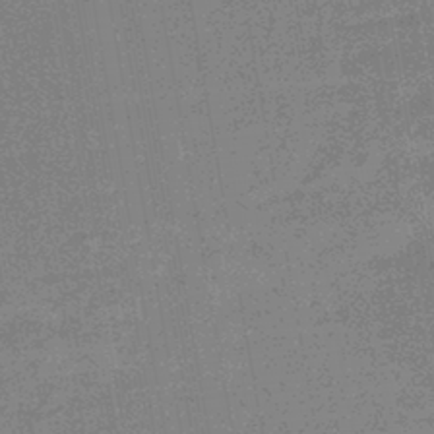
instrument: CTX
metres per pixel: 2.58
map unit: HNhu
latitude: -43.1998
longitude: 99.3132
